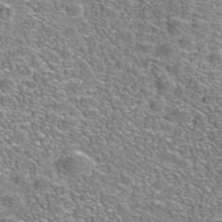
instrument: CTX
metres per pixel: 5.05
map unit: Nhe
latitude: -41.2187
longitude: -100.0255
